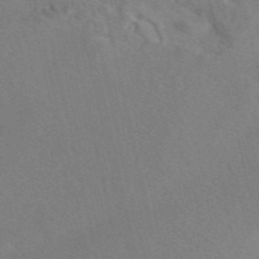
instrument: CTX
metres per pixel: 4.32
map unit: eAb
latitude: 47.2915
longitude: 112.3684
